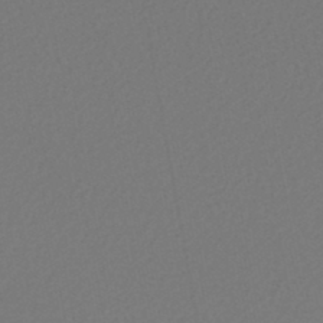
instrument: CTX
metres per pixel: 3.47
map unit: lHb
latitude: -46.2172
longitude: 74.9164
